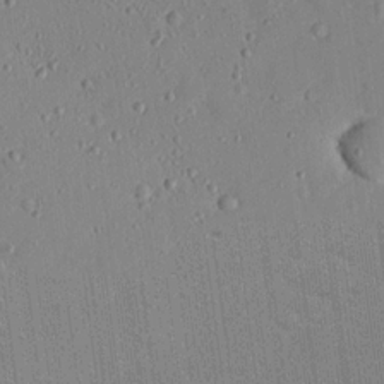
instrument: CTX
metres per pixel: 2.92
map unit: lHvf
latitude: 14.4979
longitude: 179.1998
